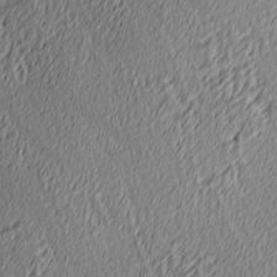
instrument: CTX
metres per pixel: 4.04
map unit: Ave
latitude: 3.8205
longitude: -113.6316
